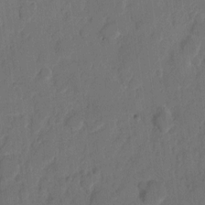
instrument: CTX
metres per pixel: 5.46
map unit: eHh
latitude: 8.7057
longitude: -65.4048
